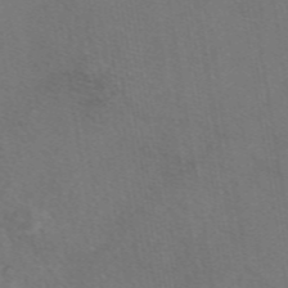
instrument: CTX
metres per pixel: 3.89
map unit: eAb
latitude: 47.9717
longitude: 111.1242
